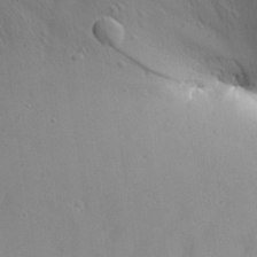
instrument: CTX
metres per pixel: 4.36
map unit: Aa
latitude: 25.8205
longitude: -142.4223
